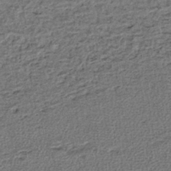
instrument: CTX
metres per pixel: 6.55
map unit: lHb
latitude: -41.0864
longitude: 63.0675
